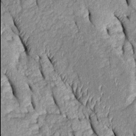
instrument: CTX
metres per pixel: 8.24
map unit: Htu
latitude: -0.0094
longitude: 150.0094
